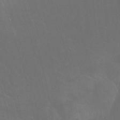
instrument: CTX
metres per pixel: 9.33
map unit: Nhu
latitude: -11.3321
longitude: -75.2726
